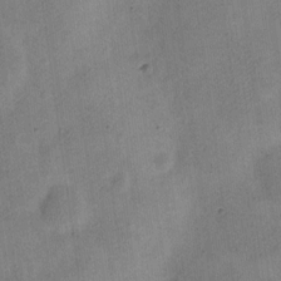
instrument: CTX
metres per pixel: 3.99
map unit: Nve
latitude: -24.2739
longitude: 106.5385
